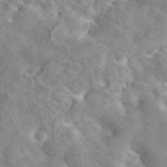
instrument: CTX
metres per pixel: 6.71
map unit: eAb
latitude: 44.1766
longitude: 112.5574
